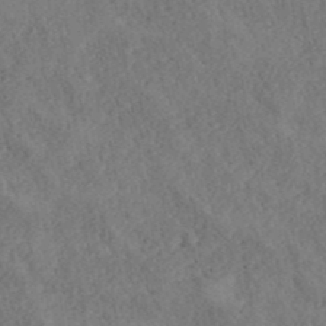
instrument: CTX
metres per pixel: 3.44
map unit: ANa
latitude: 40.3278
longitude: 18.4818
